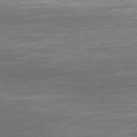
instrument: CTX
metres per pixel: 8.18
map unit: Hpe
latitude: 77.9150
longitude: -168.4979
